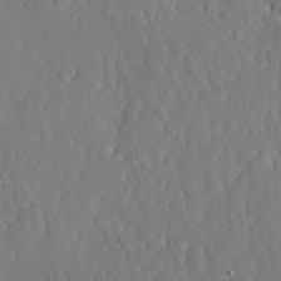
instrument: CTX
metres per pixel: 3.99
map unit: Hve
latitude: -9.4454
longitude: 175.0675
